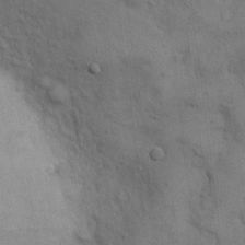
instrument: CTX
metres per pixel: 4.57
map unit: Hto
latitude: 9.5371
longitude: -61.1025
